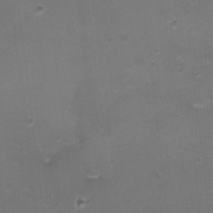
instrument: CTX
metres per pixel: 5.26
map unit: HNhu
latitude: 5.3482
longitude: 2.5762
